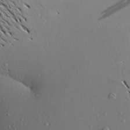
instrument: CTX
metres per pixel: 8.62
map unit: Aa
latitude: 19.9150
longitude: -148.2711
